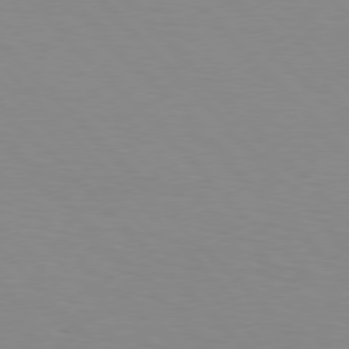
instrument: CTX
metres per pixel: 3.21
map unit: Hpe
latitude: 77.2159
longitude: -160.0822
